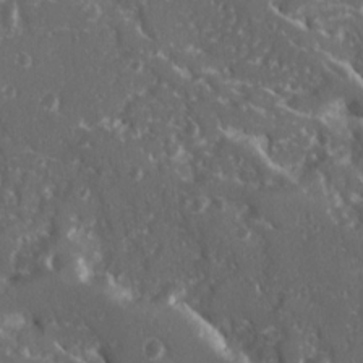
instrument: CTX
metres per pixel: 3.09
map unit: Ave
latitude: 15.8206
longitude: -131.1593
